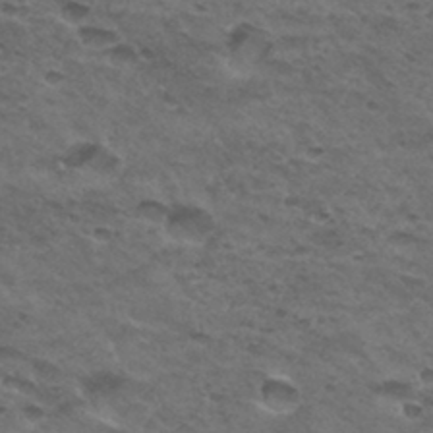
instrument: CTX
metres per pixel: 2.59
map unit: Hto
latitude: 32.6490
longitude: -48.3467
